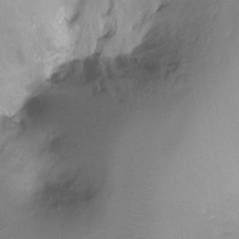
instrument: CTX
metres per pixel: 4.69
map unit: Ht
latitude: -16.2362
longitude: -45.4048
